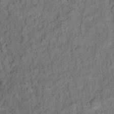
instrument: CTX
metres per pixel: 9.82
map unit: Hto
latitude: 6.1011
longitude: -36.0633
